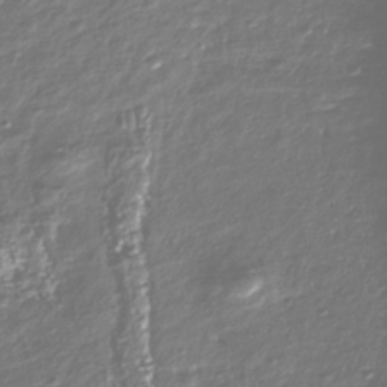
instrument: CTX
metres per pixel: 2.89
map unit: Nhu
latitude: -40.0850
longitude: -82.1199
